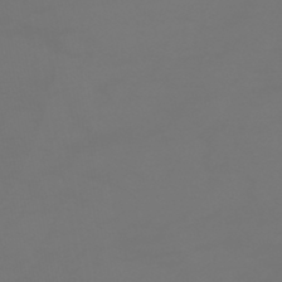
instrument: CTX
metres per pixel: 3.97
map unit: HNhu
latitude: -47.0675
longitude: 90.5196
